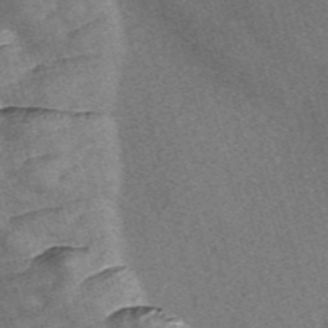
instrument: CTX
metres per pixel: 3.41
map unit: Nve
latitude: -57.3509
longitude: 57.7100
